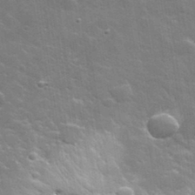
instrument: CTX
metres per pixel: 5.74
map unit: lHvf
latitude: 36.2145
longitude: -91.6694
